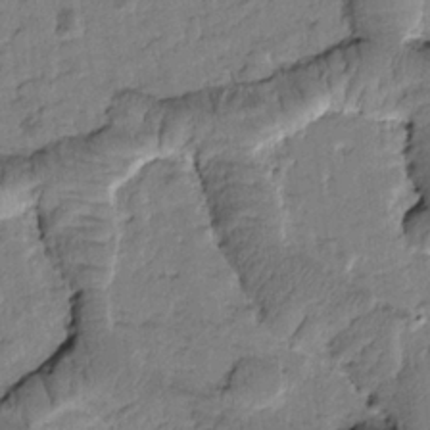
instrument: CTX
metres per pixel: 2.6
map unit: Htu
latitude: -1.8234
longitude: 173.1431
